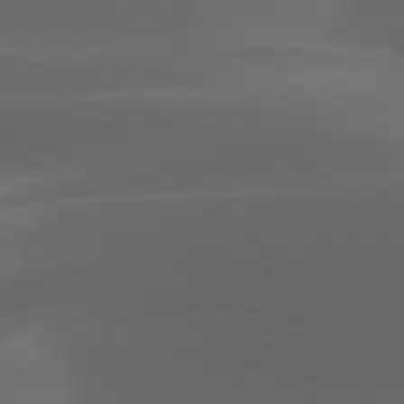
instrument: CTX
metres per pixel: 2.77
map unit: lApd
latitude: 79.0837
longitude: -49.6127
